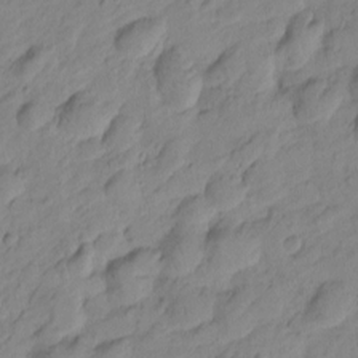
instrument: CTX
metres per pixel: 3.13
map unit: Htu
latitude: -2.2361
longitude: -175.3671
